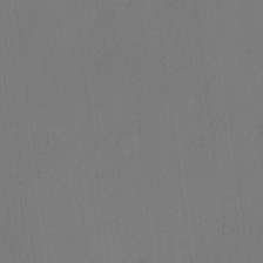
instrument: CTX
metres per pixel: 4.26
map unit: lHvf
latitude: 21.4616
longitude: 141.1431
